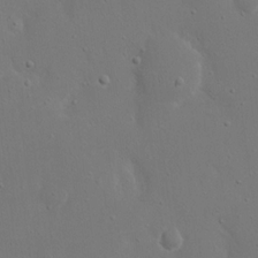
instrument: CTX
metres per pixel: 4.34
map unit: eHh
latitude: 17.5182
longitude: -71.9150
